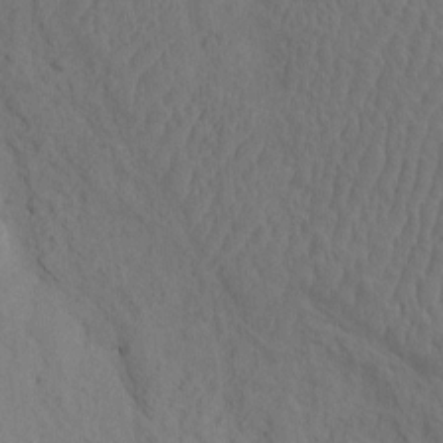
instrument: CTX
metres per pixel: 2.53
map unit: eHh
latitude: -2.0849
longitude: 18.6518
